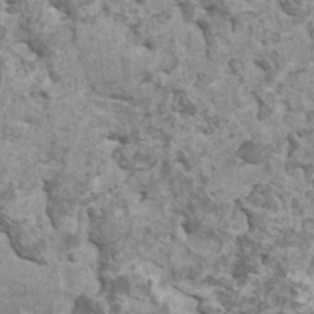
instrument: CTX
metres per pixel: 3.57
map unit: HNhu
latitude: 1.9906
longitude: 0.6330
